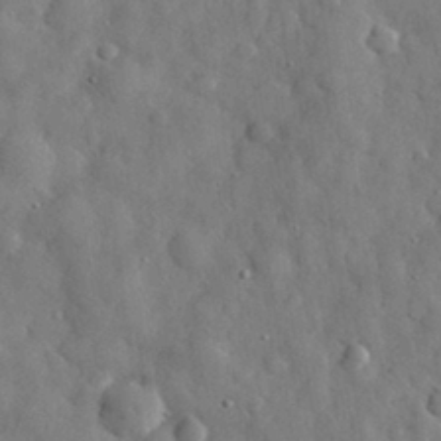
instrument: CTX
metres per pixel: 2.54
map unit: eHh
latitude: 30.5924
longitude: -73.7072
